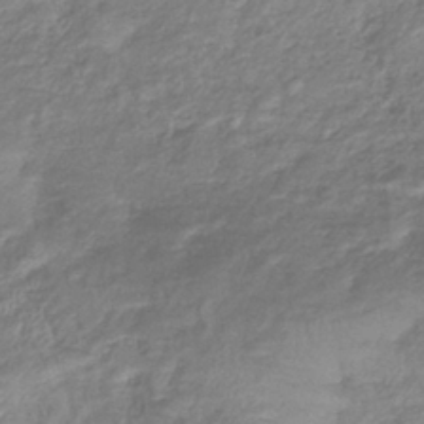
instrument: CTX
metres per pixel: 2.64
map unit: eHb
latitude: -40.3117
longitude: 78.6707
